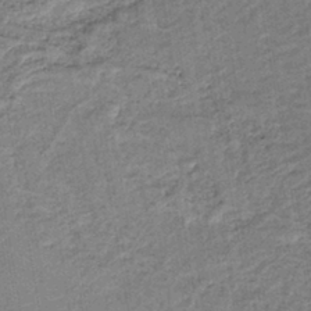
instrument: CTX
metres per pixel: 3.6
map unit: HNb
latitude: -39.7289
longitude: 50.6140
